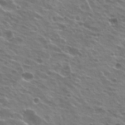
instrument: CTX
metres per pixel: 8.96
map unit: Hto
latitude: 24.1388
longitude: -30.8569
